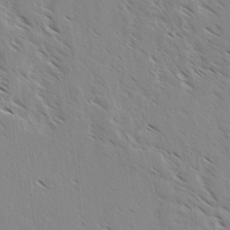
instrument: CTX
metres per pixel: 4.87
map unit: lAvf
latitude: 4.1767
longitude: -105.1592
